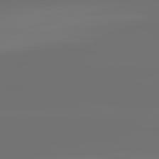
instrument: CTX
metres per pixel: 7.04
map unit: lApd
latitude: 82.1955
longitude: -160.7624
